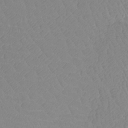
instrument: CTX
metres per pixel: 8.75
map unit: Htu
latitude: -12.9353
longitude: -49.3293
